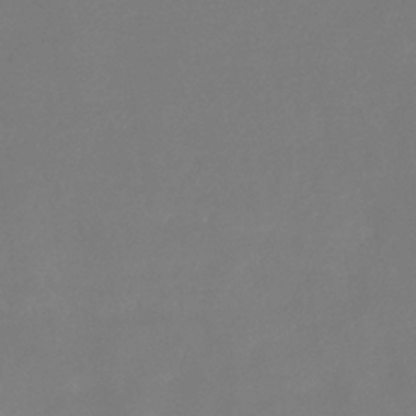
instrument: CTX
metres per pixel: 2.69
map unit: eHb
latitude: -34.6707
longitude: 78.6518
